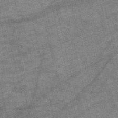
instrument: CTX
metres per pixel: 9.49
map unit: HNb
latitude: -53.8611
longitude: -43.1970
